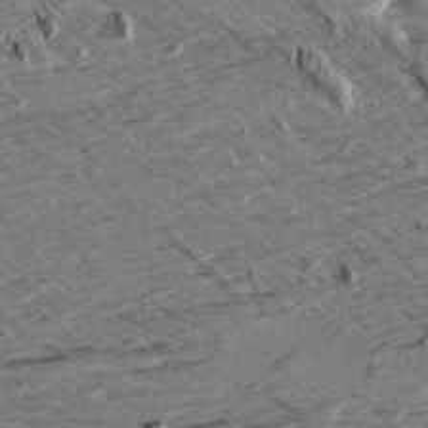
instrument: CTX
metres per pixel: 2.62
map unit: Aa
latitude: 9.7828
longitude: -140.0444
